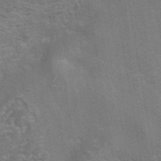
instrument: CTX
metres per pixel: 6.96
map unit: eAb
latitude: 42.4034
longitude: 106.5763
